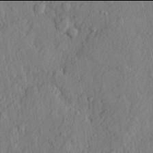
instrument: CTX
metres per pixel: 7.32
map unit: lHvf
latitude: 21.9906
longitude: 143.8044
